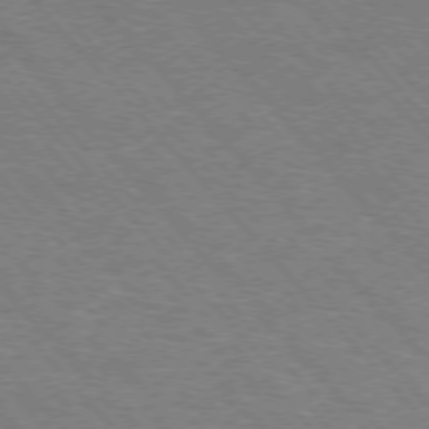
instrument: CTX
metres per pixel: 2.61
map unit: Hpe
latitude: -77.0109
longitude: -13.1781
